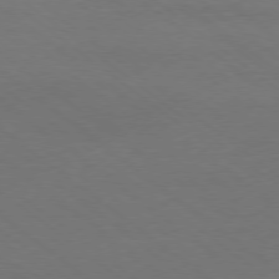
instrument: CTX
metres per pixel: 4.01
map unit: Ap
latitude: -78.8219
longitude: -97.5560
